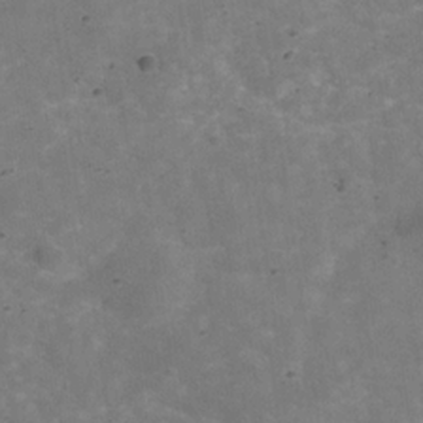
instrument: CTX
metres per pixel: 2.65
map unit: Hve
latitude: -30.2739
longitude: 93.6722
